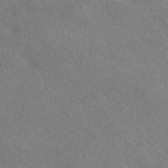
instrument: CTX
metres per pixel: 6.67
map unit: HNhu
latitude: -42.9730
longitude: 92.8219
